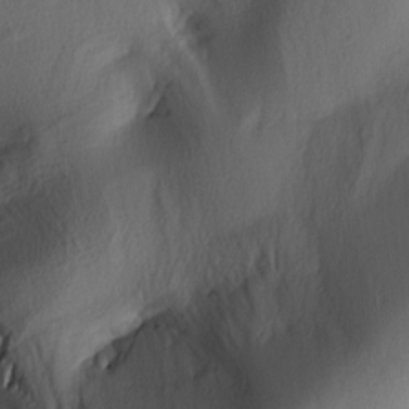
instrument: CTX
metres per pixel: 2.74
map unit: lAa
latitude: 4.5735
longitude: -113.7827
